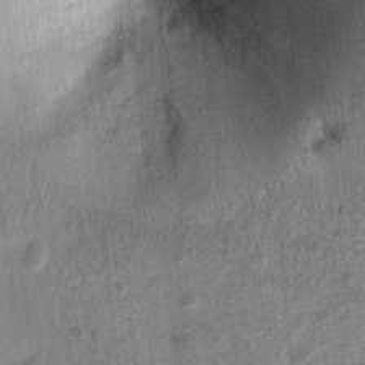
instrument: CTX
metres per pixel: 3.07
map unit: Nhu
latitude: 7.8394
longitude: -22.2145
